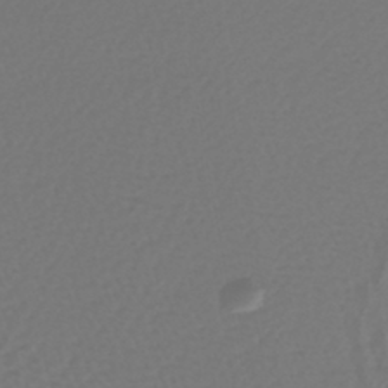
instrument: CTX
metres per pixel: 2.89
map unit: lHb
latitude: -43.4076
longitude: 77.7289
